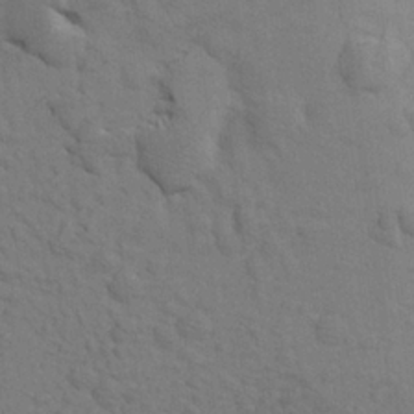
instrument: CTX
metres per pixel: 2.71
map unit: Aa
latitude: 23.4048
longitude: -148.4412
